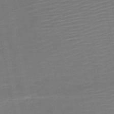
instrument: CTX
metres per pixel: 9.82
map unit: HNb
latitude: -51.8044
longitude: -47.8962
